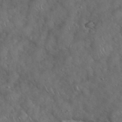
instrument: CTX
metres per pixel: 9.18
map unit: eHh
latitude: 39.5938
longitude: -57.3859
